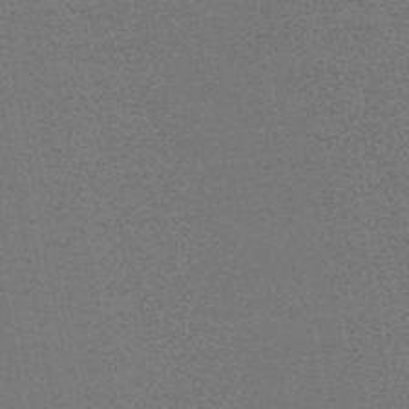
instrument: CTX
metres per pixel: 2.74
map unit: HNb
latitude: -45.2187
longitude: -39.9717
